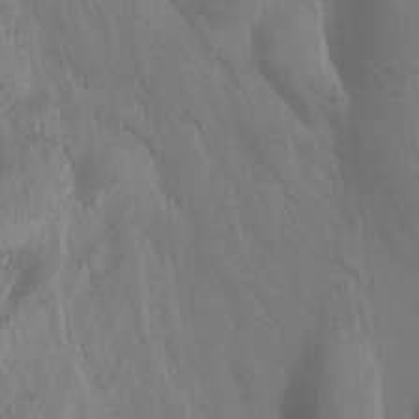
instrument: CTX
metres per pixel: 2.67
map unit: Htu
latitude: -0.4062
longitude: 172.1417
